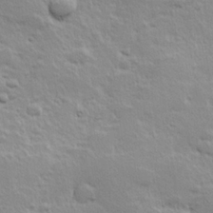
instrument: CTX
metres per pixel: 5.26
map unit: Hve
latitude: 24.5923
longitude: 144.9542
